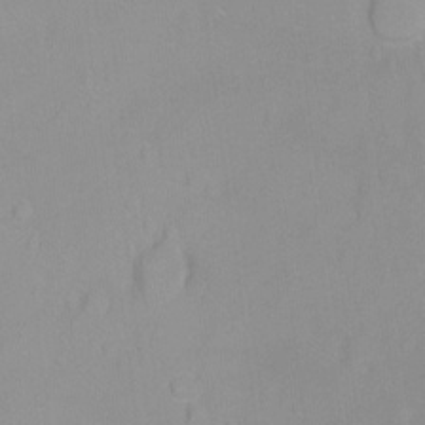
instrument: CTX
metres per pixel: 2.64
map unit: Ht
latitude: -8.6707
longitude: -35.5749
